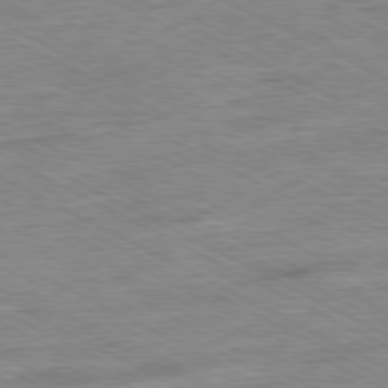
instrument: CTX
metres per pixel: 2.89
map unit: Ap
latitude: -80.8030
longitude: -76.3467
